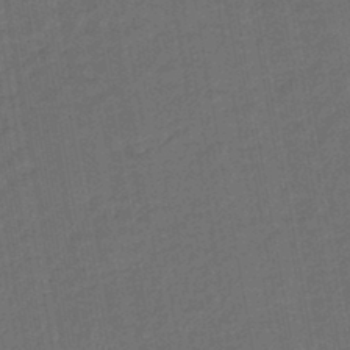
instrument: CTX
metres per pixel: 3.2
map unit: lHb
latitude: -43.4643
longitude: 61.0675
